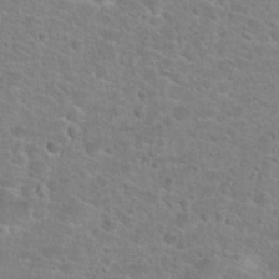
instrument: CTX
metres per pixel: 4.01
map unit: Hto
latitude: 24.9513
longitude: -48.6490
